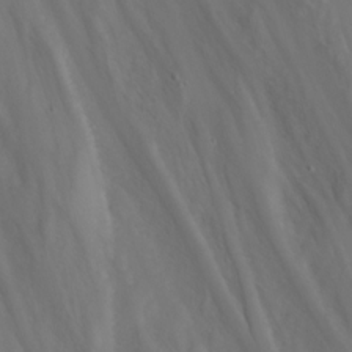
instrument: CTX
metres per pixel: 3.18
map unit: Nhu
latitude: -5.0675
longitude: -77.4426
